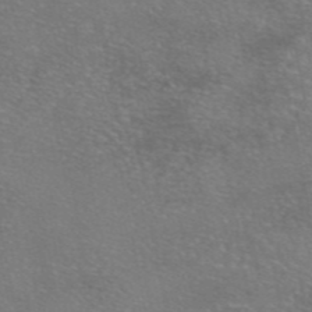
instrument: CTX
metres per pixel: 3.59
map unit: eAb
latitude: 46.1956
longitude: 106.1984
